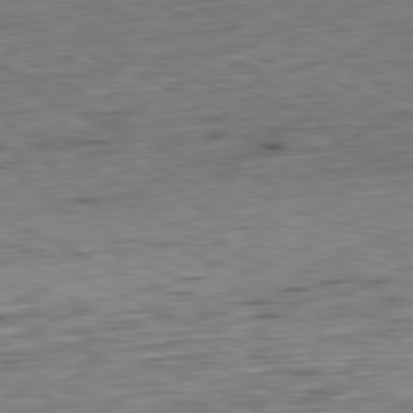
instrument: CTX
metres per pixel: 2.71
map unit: Ap
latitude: -81.1809
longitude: -71.3859
